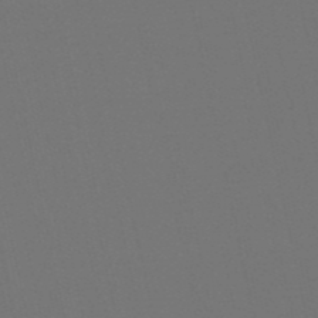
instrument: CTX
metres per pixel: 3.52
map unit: lHb
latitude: -51.1809
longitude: 80.5196
